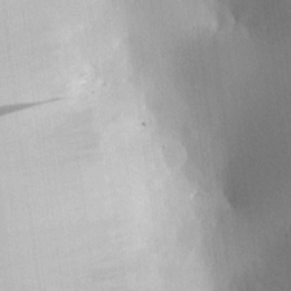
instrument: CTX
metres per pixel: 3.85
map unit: HNhu
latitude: 11.2537
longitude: 8.7841
